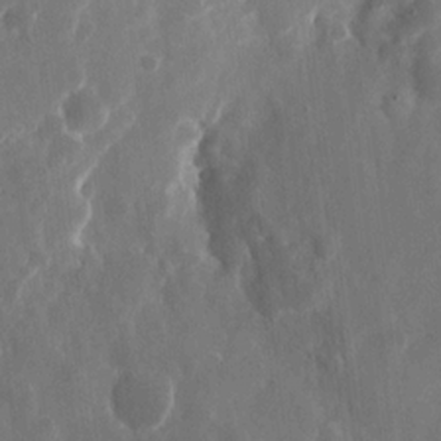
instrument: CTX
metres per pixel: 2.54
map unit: eHh
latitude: 11.0459
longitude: -71.3104
